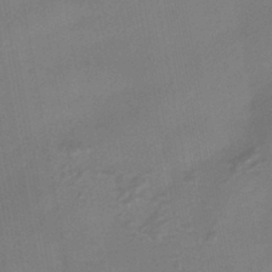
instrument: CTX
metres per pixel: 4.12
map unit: HNhu
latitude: -42.9352
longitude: 91.5399
